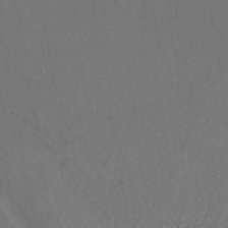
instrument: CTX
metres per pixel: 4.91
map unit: HNhu
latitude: -41.2943
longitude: 101.8422
